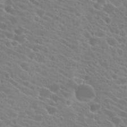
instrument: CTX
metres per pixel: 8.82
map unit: Hto
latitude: 22.5735
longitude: -39.3293
